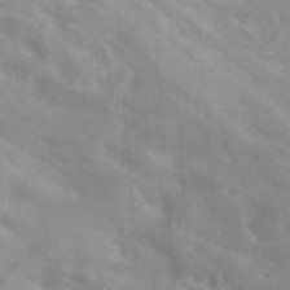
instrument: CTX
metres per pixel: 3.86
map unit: ANa
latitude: 47.0648
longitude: 26.7274
